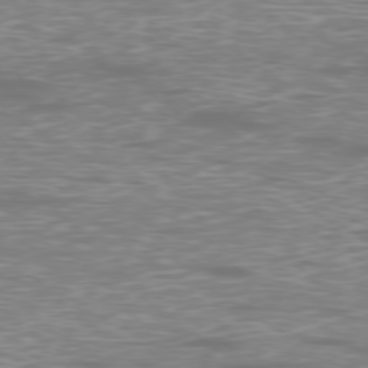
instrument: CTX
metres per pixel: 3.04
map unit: Ap
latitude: -78.9541
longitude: -62.5924
